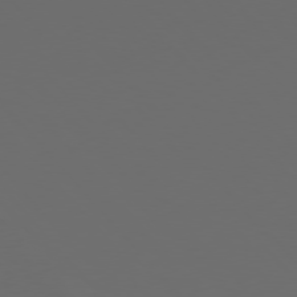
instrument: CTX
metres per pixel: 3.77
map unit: Hpe
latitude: 76.8569
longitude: -166.3278
